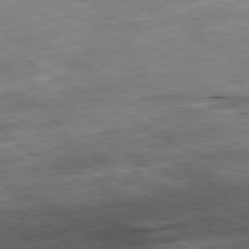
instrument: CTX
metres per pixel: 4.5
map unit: Ap
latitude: -80.3873
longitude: -73.8206
